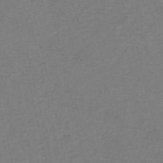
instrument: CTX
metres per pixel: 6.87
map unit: HNb
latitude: -53.5399
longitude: -48.5924
